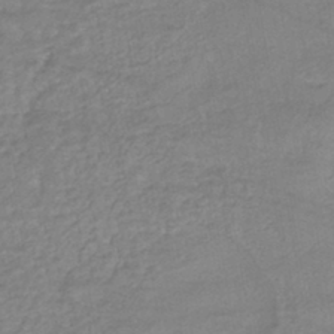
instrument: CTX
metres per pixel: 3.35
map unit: HNhu
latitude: -43.8233
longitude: 102.2362
